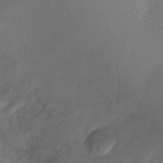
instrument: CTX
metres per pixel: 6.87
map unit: Nhu
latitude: -27.1242
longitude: -71.6505
